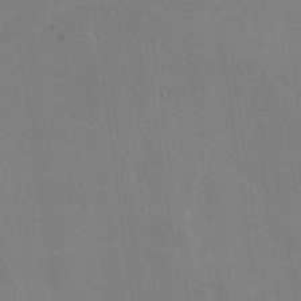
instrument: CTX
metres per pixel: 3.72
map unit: lHvf
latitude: -10.5763
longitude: -102.4601
